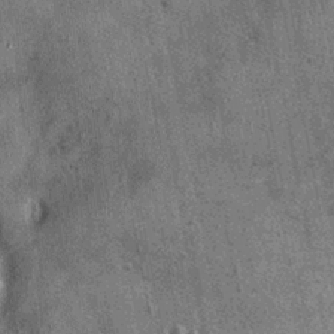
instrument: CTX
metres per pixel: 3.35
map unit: Nhu
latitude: 0.3467
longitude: -16.0822
